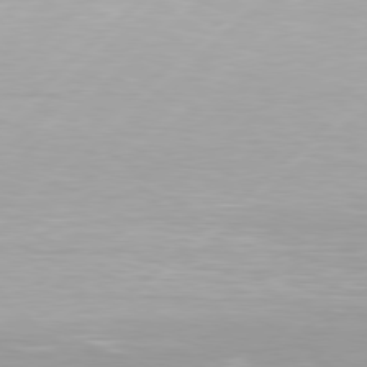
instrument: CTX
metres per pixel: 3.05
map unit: Hpe
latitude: 77.9717
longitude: -131.2159
